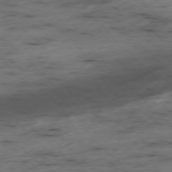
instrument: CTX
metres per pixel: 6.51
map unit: Ap
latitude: -76.6330
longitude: -90.8191
